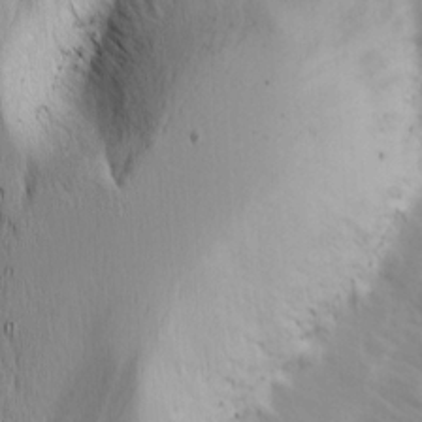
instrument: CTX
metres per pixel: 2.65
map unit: Ave
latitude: 9.1214
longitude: -105.7072
